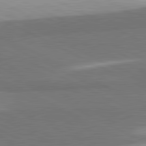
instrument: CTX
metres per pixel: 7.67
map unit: lApd
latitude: 81.5182
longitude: 158.0849
